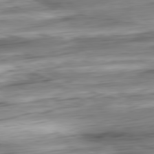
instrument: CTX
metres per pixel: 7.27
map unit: Ap
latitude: -81.1053
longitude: -67.3103
